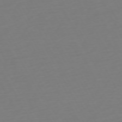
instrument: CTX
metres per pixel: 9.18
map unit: Ap
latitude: -74.0472
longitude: -69.1970
